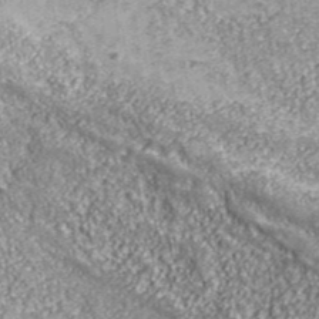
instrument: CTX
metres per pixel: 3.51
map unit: eHh
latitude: 43.5182
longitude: -90.9136
